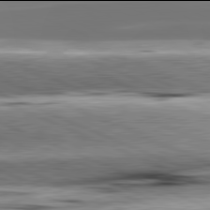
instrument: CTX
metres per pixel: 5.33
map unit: lApd
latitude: 81.9906
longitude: -167.1025
